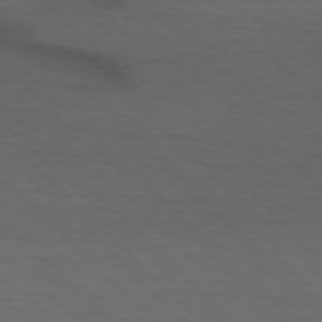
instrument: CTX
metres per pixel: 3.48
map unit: lApd
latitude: 75.6883
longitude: -83.6127
